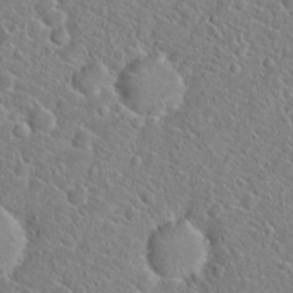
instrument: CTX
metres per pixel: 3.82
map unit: Hto
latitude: 20.8947
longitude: -45.0458
